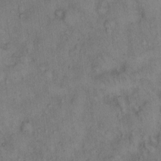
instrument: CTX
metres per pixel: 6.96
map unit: eHh
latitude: 14.5168
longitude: -63.8395
